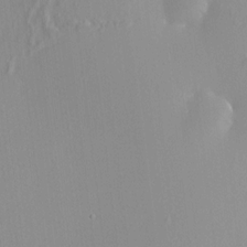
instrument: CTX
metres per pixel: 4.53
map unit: HNhu
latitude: 6.2900
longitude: 13.3699
